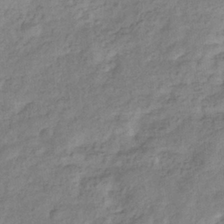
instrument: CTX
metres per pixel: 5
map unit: eHb
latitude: -33.0865
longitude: 73.3887
